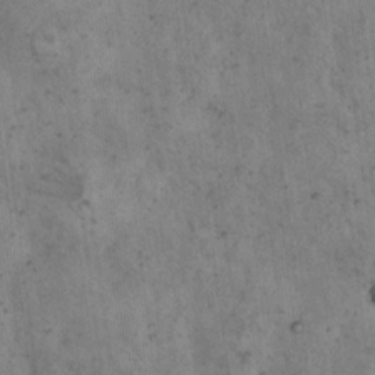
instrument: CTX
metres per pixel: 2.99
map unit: Hto
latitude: 7.9906
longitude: -59.1781
